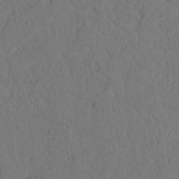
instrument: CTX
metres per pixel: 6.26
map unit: Nhu
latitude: 22.2522
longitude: -74.0633
